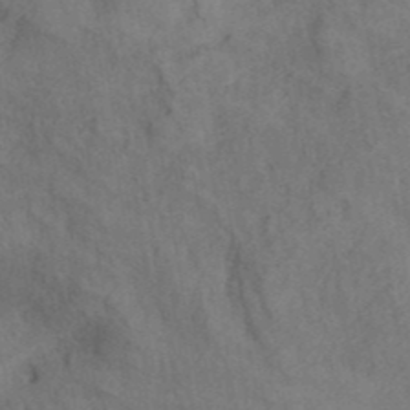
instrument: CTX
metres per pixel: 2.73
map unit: ANa
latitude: 41.6505
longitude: 51.2753
